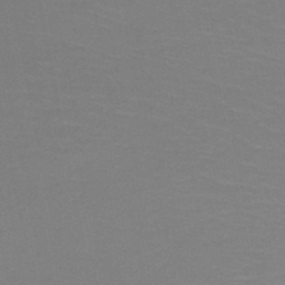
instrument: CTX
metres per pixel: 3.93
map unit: HNb
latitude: -51.5588
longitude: -42.7813
